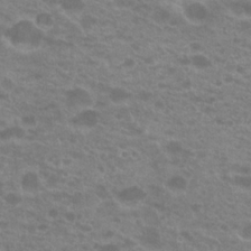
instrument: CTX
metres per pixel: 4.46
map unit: Hto
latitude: 21.2537
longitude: -37.1026
